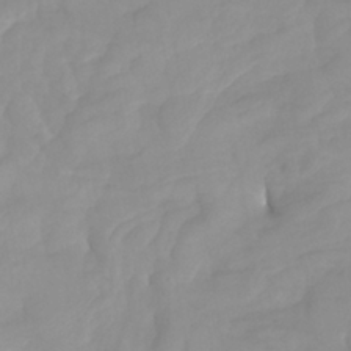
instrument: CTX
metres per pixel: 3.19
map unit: Htu
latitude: -8.0661
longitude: -65.3482
